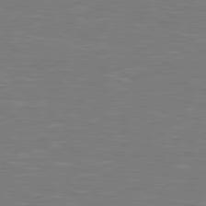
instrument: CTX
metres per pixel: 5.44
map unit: Hpe
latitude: 79.0459
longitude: -125.9528
